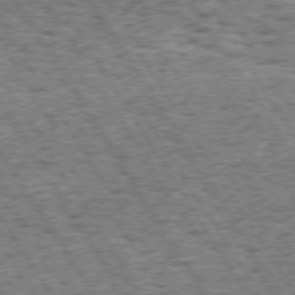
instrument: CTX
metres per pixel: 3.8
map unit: Hpe
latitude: 73.5183
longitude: -134.8569
